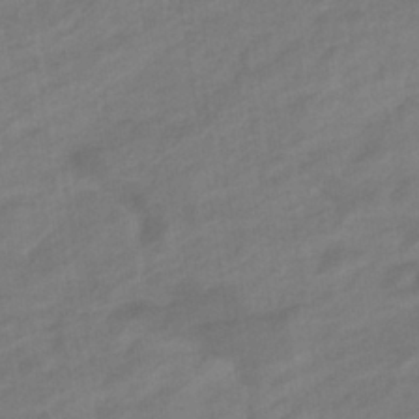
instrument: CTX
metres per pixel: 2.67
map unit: eHb
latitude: -36.6140
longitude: 78.1416
